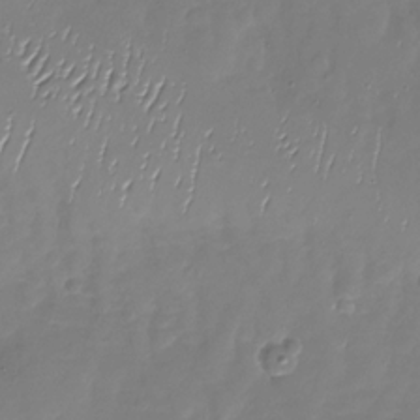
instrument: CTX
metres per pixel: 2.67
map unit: Nhu
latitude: -27.7288
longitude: -59.1592
